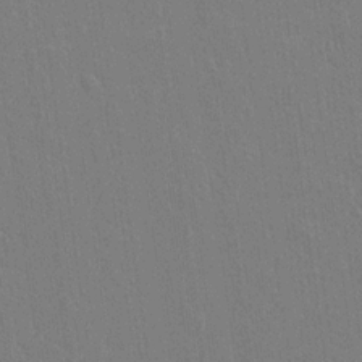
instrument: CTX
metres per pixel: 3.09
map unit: lAvf
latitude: 14.3468
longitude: -127.0459
